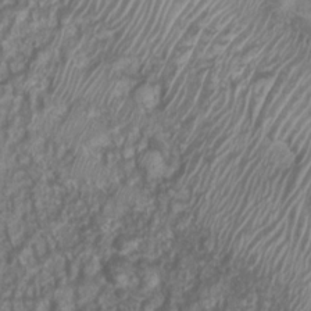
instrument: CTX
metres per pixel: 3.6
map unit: Nhu
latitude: 7.6505
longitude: -22.1200
